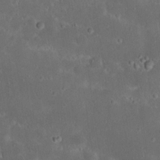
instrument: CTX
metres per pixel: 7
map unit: Nhu
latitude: 22.9892
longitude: -71.2537
